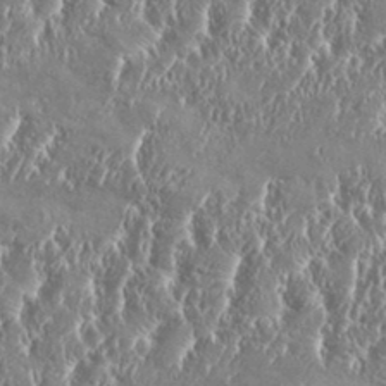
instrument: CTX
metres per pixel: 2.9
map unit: eHh
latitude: 34.5356
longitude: -134.6868
